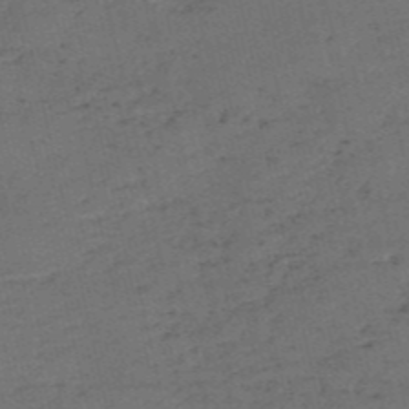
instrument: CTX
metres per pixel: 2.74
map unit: eHh
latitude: -54.9920
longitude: -89.5560
